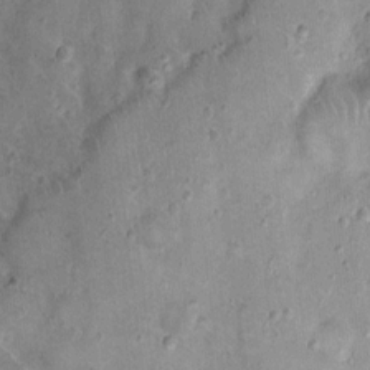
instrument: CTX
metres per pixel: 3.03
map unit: Nhu
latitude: 2.4601
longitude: -14.4979
